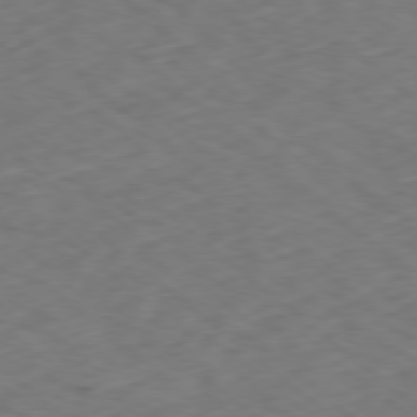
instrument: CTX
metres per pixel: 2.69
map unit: Ap
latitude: -78.5007
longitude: -74.2712
